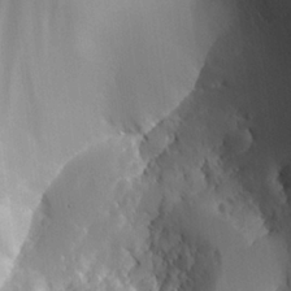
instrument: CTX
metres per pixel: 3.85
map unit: Aa
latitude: 25.4426
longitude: -127.3671
